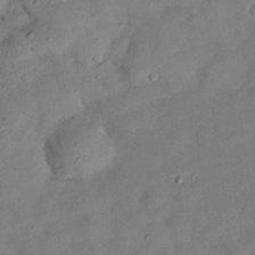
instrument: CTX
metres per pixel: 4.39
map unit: Nhu
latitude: 25.8016
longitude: -73.4049
